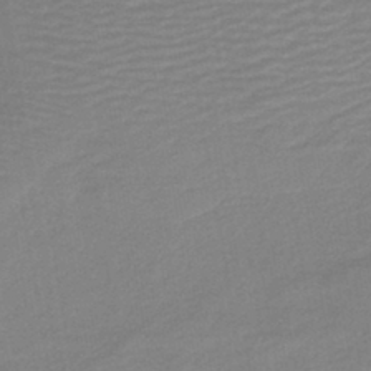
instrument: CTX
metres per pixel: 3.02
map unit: HNb
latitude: -41.3887
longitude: 51.1242
